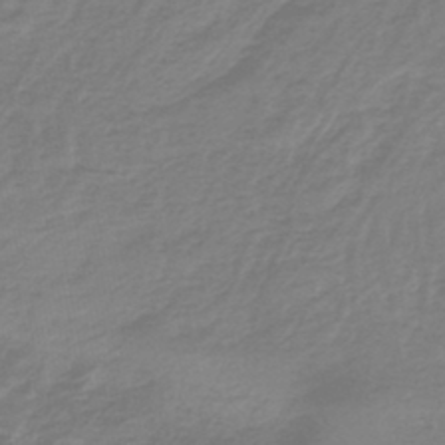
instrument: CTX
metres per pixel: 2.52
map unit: lHb
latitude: -42.6518
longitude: 63.3509
